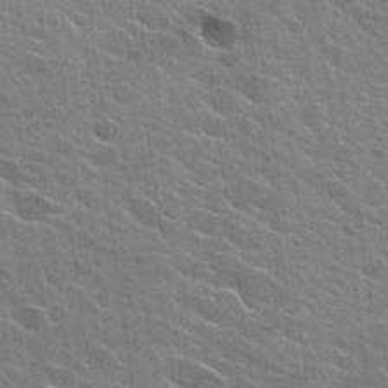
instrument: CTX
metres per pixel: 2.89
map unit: Hto
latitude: 26.7246
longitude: -43.3671
